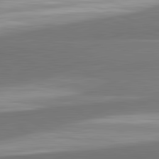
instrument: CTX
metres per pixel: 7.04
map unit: lApd
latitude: 82.4034
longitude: 151.1809
